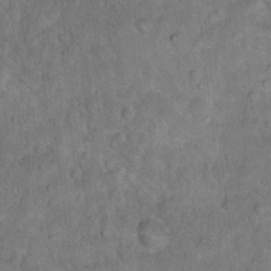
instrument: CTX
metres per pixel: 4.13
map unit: Ht
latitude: 15.5183
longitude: -37.4805
